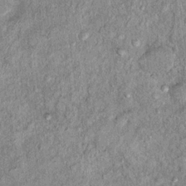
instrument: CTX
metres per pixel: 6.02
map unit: Ht
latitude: 11.4993
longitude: -37.6127
